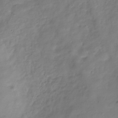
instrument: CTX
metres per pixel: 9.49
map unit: Hve
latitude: -33.0487
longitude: 90.5007
